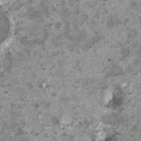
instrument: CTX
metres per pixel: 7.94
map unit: HNhu
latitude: 0.3845
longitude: -1.6694
